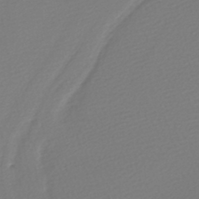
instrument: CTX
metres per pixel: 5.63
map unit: lHb
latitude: -42.5195
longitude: 69.4265
